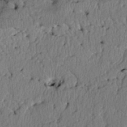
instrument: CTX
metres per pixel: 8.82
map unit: Htu
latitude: 3.5560
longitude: 149.6344
